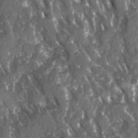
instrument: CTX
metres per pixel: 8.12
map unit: Ave
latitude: 15.5749
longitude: -131.8584
